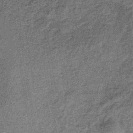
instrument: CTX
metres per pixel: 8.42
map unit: lHb
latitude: -38.7841
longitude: 65.6911
